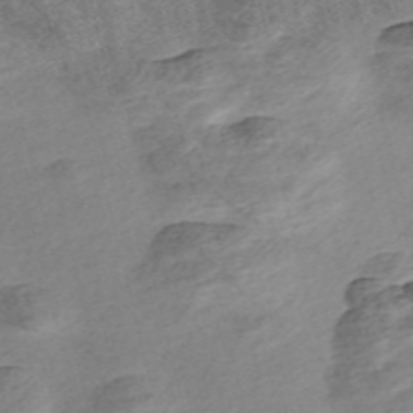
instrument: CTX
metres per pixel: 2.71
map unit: Nve
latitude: -56.5385
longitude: 53.6532
